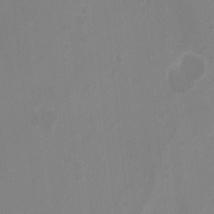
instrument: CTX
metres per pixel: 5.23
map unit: Nhu
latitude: -8.7274
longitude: -44.1389
